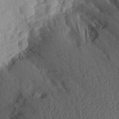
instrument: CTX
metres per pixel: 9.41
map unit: Aa
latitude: 26.4034
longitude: -145.3104
